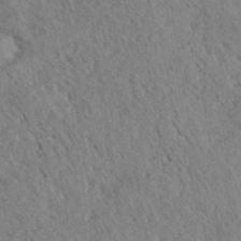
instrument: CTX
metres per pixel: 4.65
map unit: eHh
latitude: 35.0458
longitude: -140.2522
